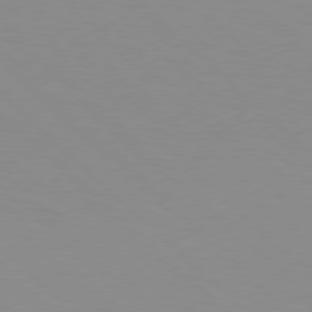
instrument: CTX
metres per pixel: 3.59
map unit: Hpe
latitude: 77.8961
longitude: -160.8947
